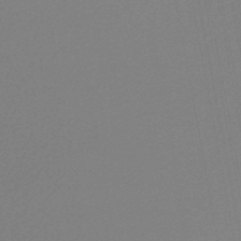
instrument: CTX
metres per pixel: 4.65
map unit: lHb
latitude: -47.6910
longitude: 69.1809
